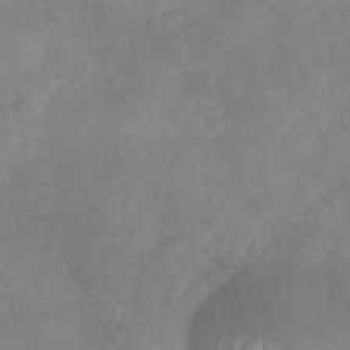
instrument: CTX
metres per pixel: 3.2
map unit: Nhu
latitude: -29.1431
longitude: -63.1781
